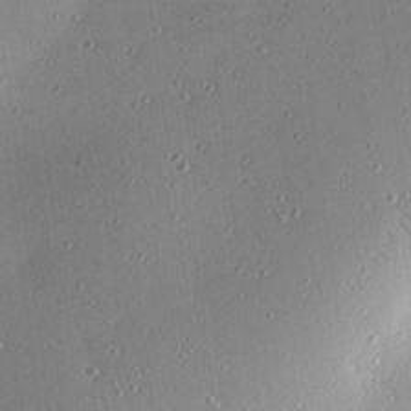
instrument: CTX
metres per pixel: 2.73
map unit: eHh
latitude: 24.7435
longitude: -88.9892
